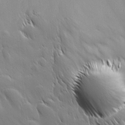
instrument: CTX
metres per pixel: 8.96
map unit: Ave
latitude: 12.8758
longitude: -105.4994
